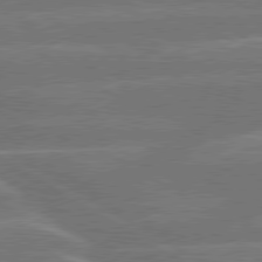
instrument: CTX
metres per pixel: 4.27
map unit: lApd
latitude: 79.9528
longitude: -131.6127
